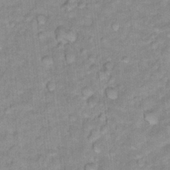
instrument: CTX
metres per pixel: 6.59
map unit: Hto
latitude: 16.6302
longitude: -35.2348
